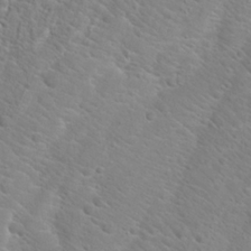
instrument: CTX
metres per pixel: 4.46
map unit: Hto
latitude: 22.7057
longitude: -45.2537
